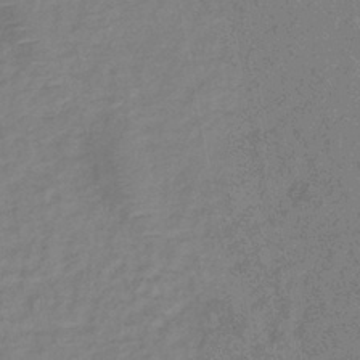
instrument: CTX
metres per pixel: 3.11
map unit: eHb
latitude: -38.2362
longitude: 76.8597
